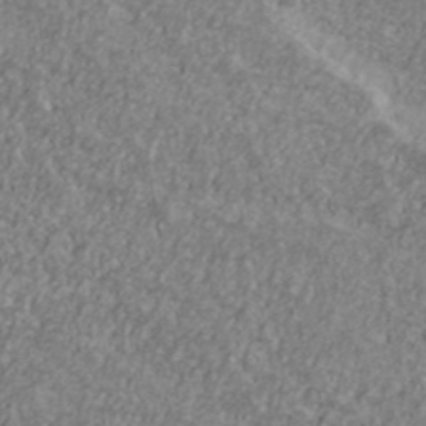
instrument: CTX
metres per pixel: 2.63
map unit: Ave
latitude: 41.2536
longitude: -111.4805
